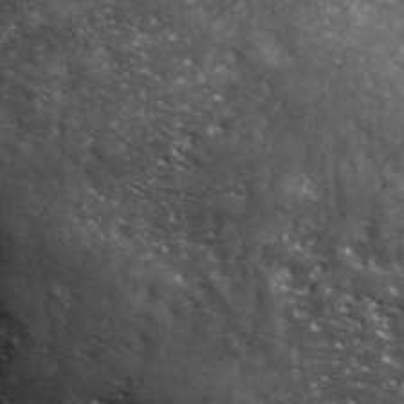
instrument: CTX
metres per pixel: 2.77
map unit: ANa
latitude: 41.1025
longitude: -86.8758
